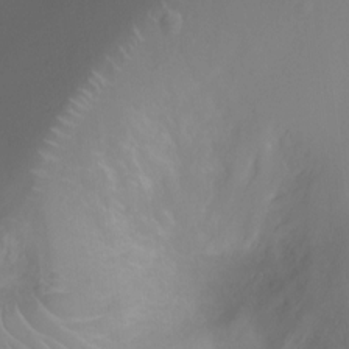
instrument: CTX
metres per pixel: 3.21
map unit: Ht
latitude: -8.4251
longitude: -20.0255
